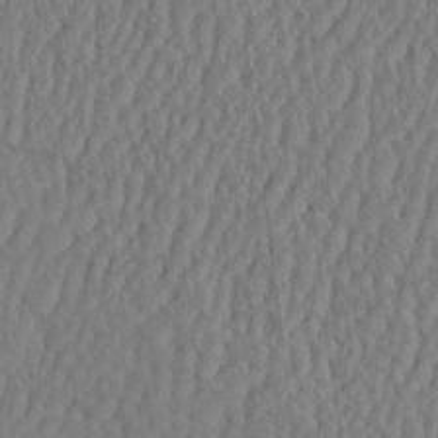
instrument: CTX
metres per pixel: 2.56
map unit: eHh
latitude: -3.5777
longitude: 15.0865
